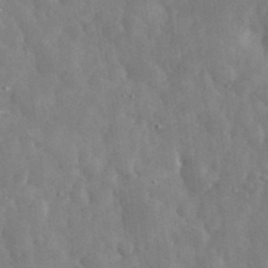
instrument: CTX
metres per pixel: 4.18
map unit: eHh
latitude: 33.5371
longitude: -69.6694
